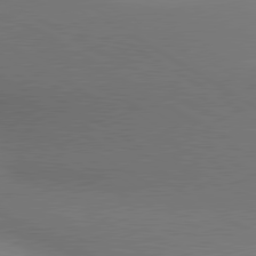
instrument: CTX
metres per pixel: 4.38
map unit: lApd
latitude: 80.4601
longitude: 136.7274
